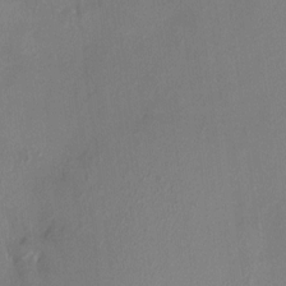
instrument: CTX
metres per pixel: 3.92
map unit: HNhu
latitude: 7.1592
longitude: 1.3510
